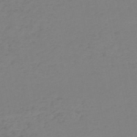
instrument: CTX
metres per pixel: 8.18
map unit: HNb
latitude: -50.7085
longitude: -54.3656
